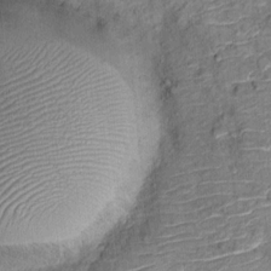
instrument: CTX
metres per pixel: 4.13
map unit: Hto
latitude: 10.4223
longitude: -37.8394
